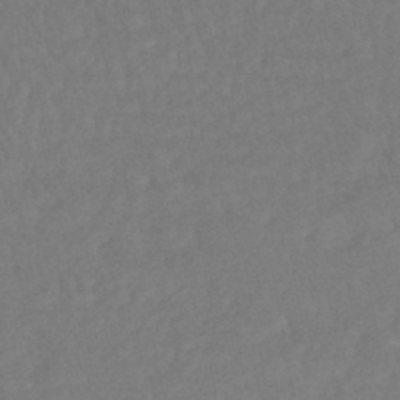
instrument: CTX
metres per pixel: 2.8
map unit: HNhu
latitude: -45.6911
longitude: 98.5385
